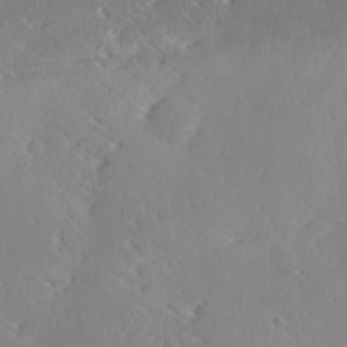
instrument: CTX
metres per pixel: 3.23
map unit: Ave
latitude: 17.8394
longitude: -137.7261
